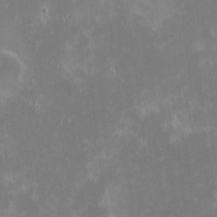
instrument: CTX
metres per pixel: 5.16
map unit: eHh
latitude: -2.1038
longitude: -85.0459
